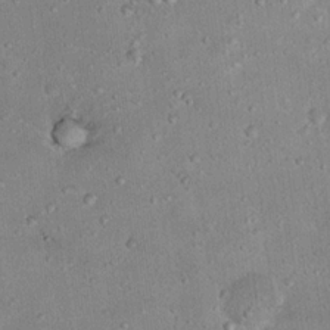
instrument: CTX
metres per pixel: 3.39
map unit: Nhu
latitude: 17.5560
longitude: -29.7260
